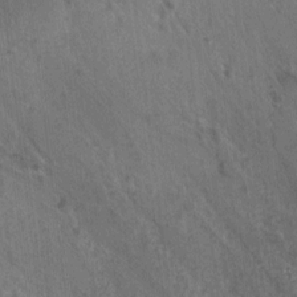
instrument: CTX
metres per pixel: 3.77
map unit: HNhu
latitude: -3.0108
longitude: -3.2537
